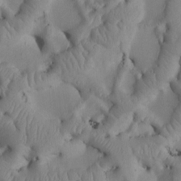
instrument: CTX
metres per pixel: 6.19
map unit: Htu
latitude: 3.0458
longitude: 147.8233
